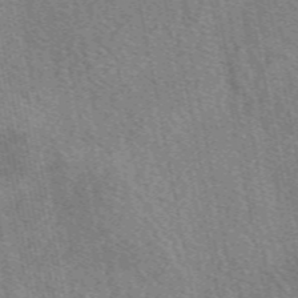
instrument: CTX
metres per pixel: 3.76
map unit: eAb
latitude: 50.3656
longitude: 115.4643
